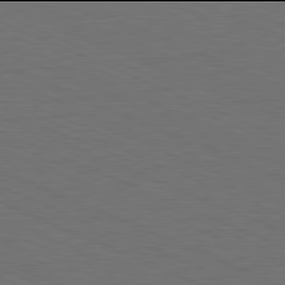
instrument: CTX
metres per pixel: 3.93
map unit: Hpe
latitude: -82.0094
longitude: 19.5021
